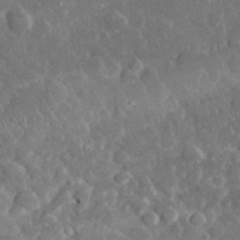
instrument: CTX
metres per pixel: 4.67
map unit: lHvf
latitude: 32.7624
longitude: -86.0255
